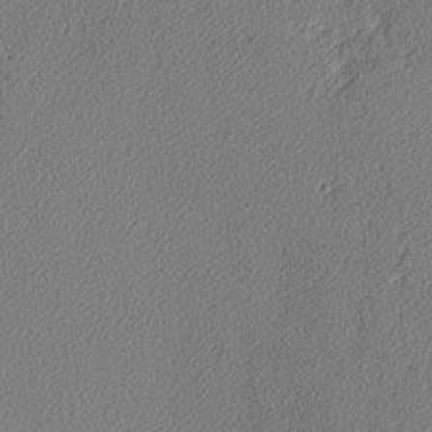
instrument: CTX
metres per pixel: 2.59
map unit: lAvf
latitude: -3.8989
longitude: -107.9906
